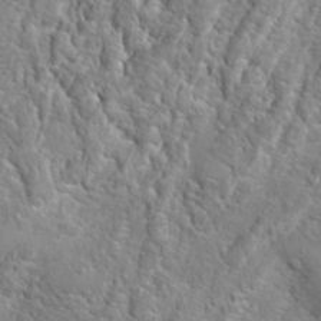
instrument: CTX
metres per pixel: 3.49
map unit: Hto
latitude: 22.5735
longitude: -45.2915
